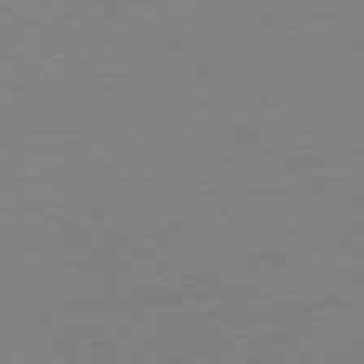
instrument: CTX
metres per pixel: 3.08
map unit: Ap
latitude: -77.7478
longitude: -96.3845
